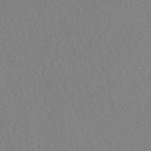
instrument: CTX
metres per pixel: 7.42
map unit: eAb
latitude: 50.7246
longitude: 109.1620
